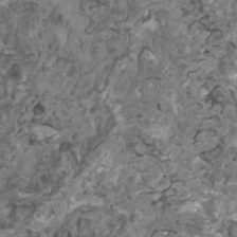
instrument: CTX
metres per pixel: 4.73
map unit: HNhu
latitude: 0.7246
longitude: 5.3887
